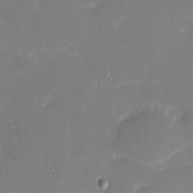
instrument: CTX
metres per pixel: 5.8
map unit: eHh
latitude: -1.5399
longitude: -83.8205
